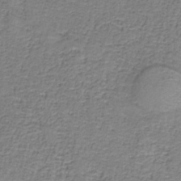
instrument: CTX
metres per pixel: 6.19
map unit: eAb
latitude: -37.0864
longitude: 52.7274
